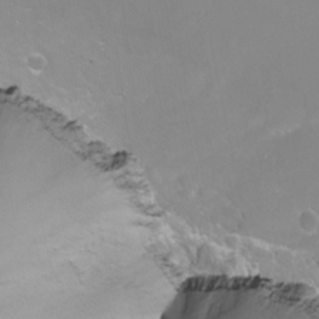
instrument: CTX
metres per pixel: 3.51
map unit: Nhu
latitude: -7.1431
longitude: -78.1200
